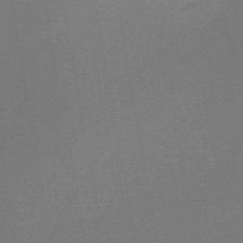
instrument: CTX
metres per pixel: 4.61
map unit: HNb
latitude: -47.0297
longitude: -39.8583
